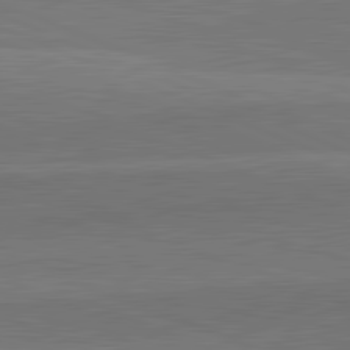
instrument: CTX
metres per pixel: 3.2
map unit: lApd
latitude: 82.2711
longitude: 138.8408
